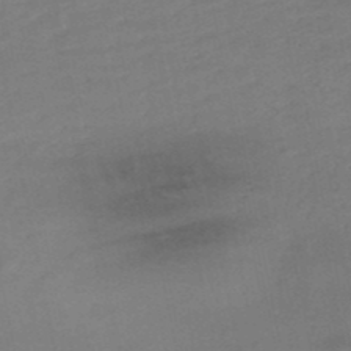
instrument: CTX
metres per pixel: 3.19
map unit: lHb
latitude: -49.5399
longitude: 75.8990
